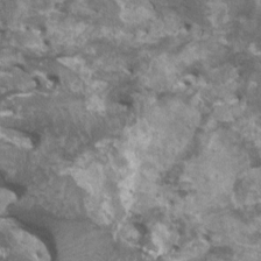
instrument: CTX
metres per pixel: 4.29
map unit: HNhu
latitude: 2.8947
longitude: 3.5588
